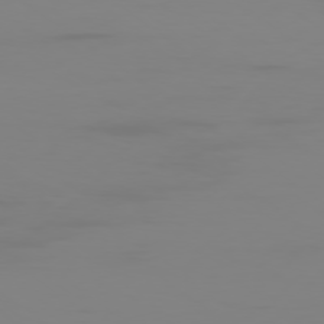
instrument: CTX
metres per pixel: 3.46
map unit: Ap
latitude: -78.6896
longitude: -79.0837
